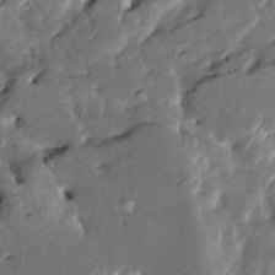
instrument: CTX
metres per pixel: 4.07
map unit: HNhu
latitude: 4.1956
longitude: 6.8975
